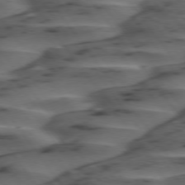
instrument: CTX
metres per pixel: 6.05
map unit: lApd
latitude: 75.0647
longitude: -70.0822
